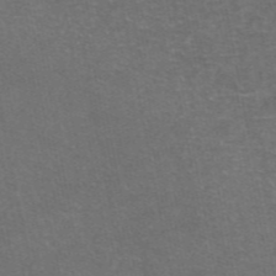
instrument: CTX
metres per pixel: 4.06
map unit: eAb
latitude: 47.4805
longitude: 105.3320
